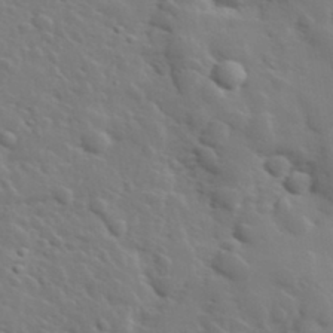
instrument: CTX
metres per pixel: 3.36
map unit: lHvf
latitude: 33.6883
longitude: -82.1388
